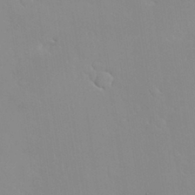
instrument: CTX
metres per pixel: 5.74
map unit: Nhu
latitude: 31.1592
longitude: -57.5560
